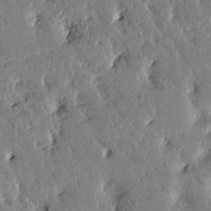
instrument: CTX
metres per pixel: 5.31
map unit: Htu
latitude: -2.4628
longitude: 175.3509
